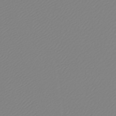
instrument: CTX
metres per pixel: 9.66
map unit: lHb
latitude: -44.9542
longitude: 75.5966
